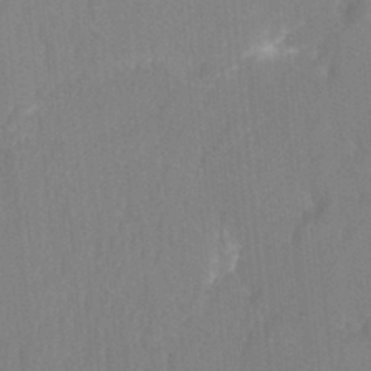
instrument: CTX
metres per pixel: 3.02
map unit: Ht
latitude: -3.5399
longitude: -27.4993
